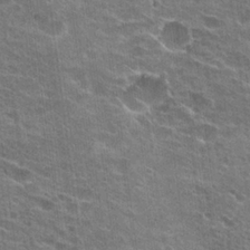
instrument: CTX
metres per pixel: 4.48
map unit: Hto
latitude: 23.8394
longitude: -43.0459
